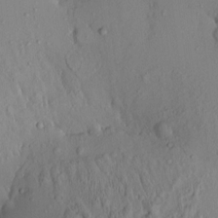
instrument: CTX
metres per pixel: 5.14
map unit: eHh
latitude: -0.7653
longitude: 17.2187
